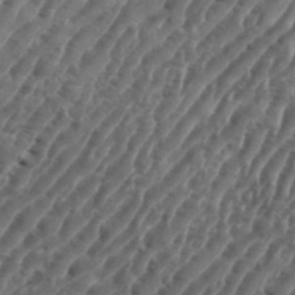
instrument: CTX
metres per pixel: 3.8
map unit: eHh
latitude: 35.9528
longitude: -134.9324
